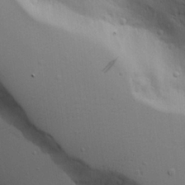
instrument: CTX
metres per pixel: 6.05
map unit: Aa
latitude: 19.2726
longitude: -126.2901
